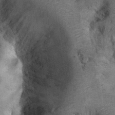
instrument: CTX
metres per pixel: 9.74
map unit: Hto
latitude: 11.7072
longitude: -36.1011
